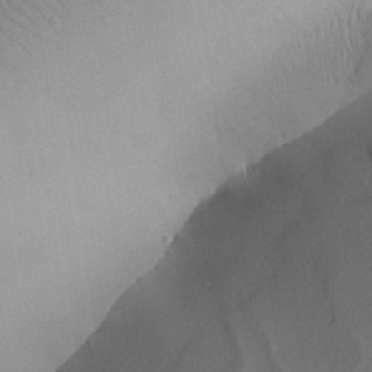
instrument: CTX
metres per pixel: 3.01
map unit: Aa
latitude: 28.5546
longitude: -135.6505
